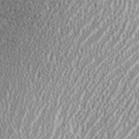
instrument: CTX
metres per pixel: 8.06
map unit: eHh
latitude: 35.2348
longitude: -132.1389
